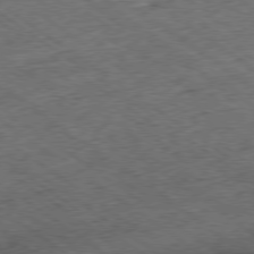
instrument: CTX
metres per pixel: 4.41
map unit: Ap
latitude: -79.3320
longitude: -52.2145
